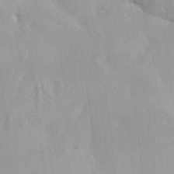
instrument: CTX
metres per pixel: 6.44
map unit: HNhu
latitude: 7.1403
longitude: -2.1200
